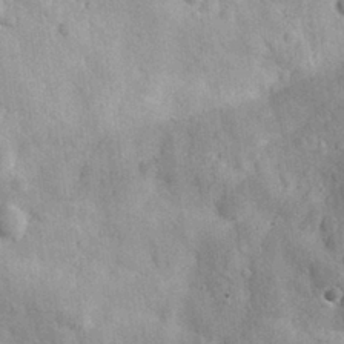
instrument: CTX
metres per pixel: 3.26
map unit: eHh
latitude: 28.4979
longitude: -74.6302
